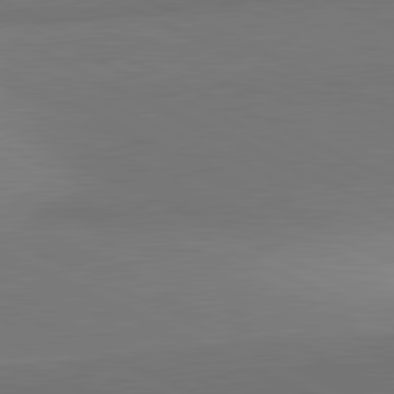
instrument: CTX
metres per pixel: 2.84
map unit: lApd
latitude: 81.8394
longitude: 154.7652
